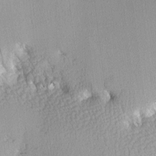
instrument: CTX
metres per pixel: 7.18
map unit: Hve
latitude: 3.3481
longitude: -121.3671
